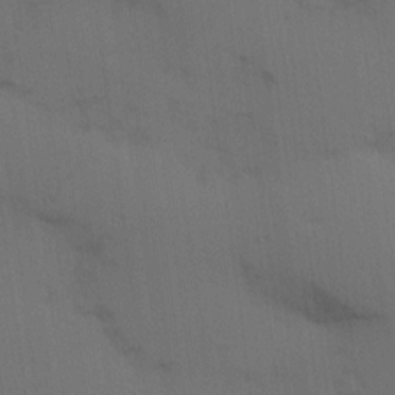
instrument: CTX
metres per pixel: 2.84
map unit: Hve
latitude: 14.3279
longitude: -90.7057
